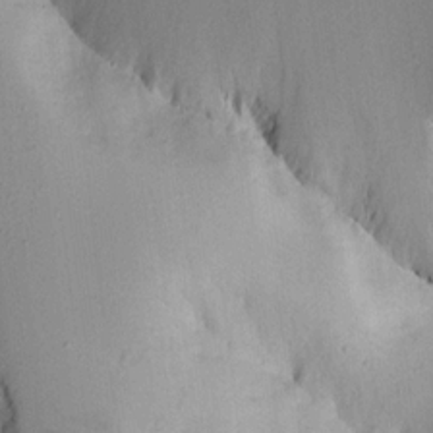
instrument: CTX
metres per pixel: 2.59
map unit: Aa
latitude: 14.9703
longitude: -142.5735
